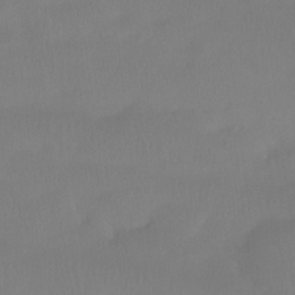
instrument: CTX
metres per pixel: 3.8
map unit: Htu
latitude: -14.8975
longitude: -46.2145
